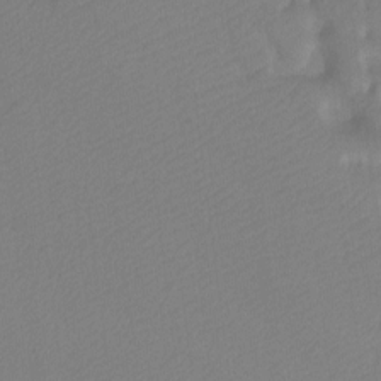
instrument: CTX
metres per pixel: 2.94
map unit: Ht
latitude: -10.0661
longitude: -34.4601
